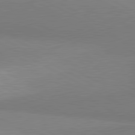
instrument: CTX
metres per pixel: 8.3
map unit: lApd
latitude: 81.0458
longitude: 158.4817
